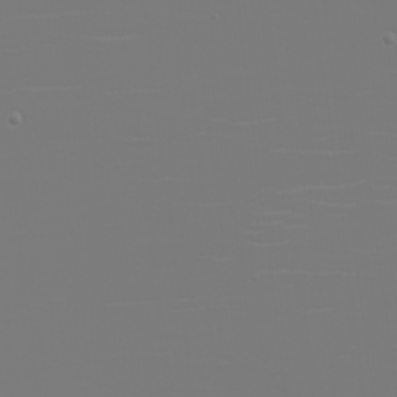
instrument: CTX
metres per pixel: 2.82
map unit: eHh
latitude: -6.0283
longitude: -84.0255
